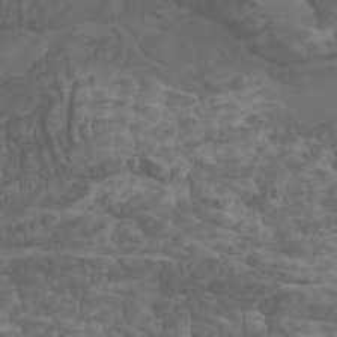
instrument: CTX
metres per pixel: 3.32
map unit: Aa
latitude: -7.8422
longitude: -80.4790
